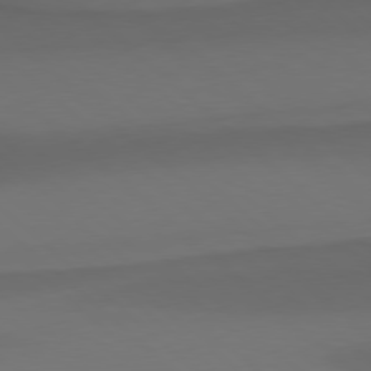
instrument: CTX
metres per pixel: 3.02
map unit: Hpe
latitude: 77.8772
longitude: -165.5938
